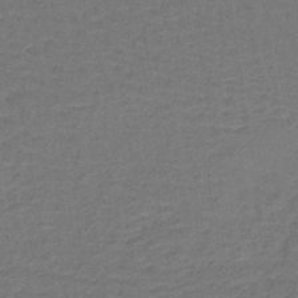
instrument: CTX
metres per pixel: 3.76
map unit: lHb
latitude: -39.5777
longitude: 58.4251
